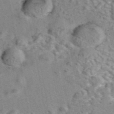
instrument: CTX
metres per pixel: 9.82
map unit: eAb
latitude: 43.2726
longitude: 108.5385
